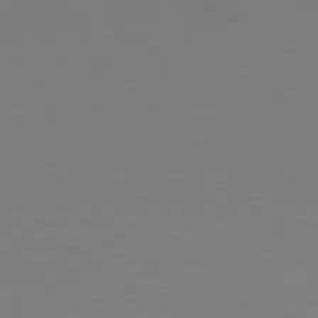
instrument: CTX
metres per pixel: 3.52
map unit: Hpe
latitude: 78.4223
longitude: -122.4034
